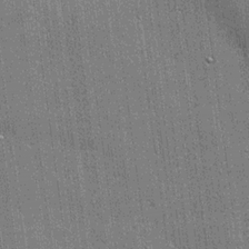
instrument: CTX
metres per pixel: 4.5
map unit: lHvf
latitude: 20.5168
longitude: 142.8030
